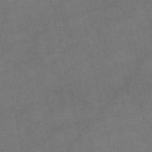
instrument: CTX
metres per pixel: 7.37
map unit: eAb
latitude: 50.8380
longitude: 105.9367
